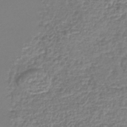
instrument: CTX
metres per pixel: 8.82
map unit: lHb
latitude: -42.6329
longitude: 75.8423
